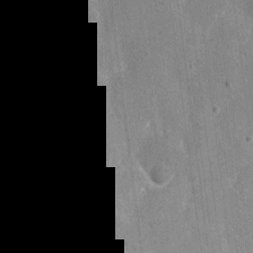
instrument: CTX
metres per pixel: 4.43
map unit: eHh
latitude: 7.2915
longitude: -68.1578
